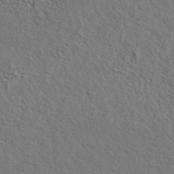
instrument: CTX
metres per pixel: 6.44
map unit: eAb
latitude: 43.5182
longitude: 112.5763
